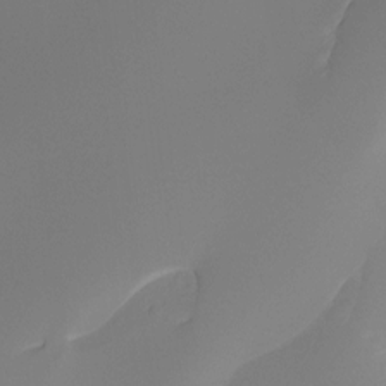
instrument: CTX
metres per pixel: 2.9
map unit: Ht
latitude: -9.6344
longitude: -39.9339
